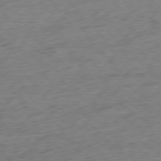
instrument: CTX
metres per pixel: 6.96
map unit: Ap
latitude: -78.9919
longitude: -77.4804
